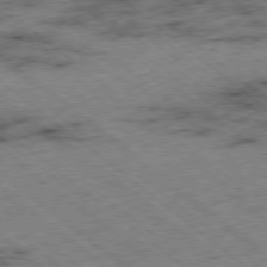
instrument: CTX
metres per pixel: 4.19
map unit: Ap
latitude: -78.6707
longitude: -48.4979
